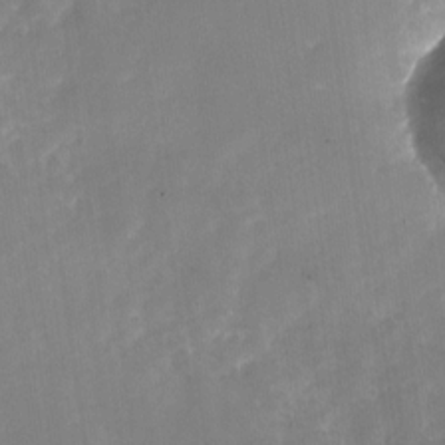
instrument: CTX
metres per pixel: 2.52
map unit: Nhu
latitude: -27.6721
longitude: -74.6113
